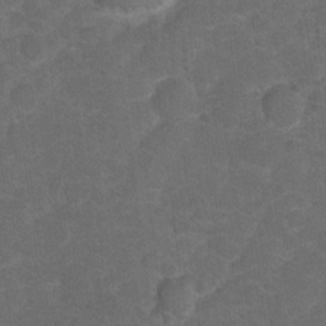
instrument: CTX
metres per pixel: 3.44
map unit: Hto
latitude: 4.9136
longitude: -31.4805
